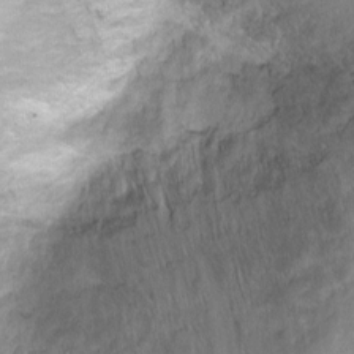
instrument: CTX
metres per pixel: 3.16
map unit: Nhu
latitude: -8.3306
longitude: -42.8758
